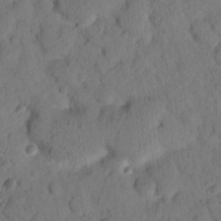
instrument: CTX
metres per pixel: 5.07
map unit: lHvf
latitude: 14.8380
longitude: 178.1228
